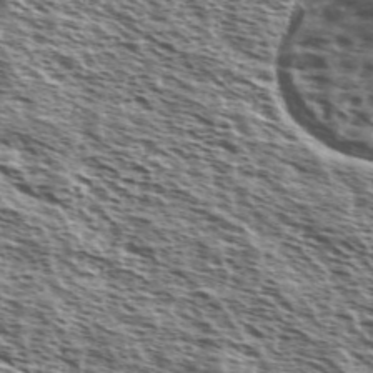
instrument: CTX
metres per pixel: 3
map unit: Ave
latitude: 37.8772
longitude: -110.9325
